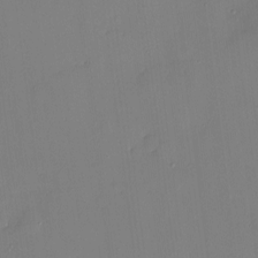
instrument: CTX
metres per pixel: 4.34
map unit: Nhu
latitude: -9.0486
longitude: -85.2537
